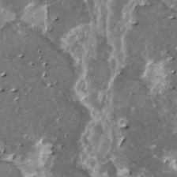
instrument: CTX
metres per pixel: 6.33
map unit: HNhu
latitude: 1.0269
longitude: 5.7477
